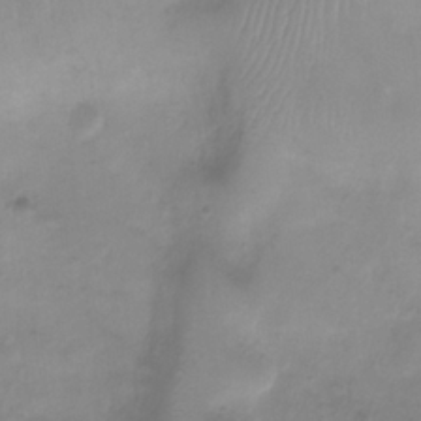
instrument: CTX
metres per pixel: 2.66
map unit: Ht
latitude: -0.7841
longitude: -19.5938
